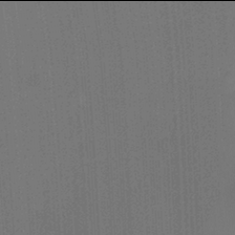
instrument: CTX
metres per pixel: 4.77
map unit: Ht
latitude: -2.0094
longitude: -27.3482
